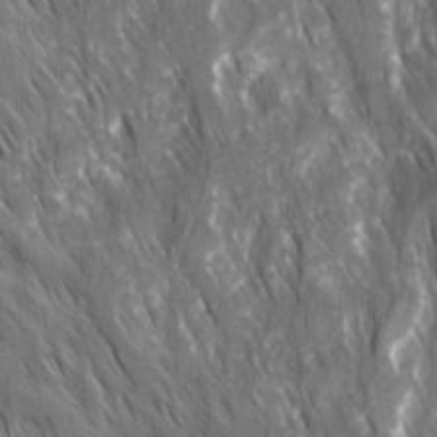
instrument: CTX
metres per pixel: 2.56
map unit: Ave
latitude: 15.0459
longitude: -134.2522
